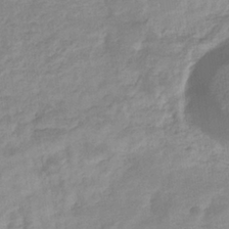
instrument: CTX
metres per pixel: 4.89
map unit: eHb
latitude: -35.8611
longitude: 77.2376
